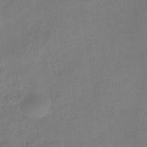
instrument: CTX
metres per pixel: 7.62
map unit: eHh
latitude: -39.9178
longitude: -26.1200
